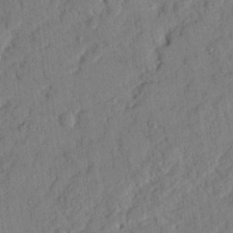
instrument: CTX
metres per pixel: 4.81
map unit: Nhu
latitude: 18.1200
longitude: -78.1767
